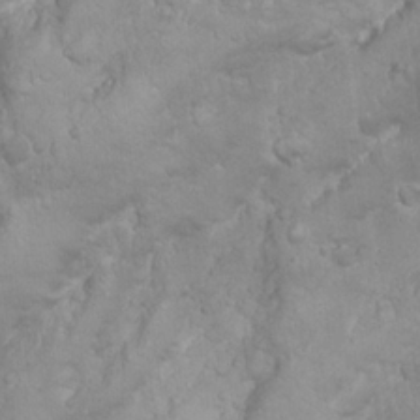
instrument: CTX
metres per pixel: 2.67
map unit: Nhu
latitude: 24.2522
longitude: -59.6883
